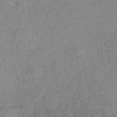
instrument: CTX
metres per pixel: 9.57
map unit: Nhe
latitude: -41.2943
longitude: -109.6882
